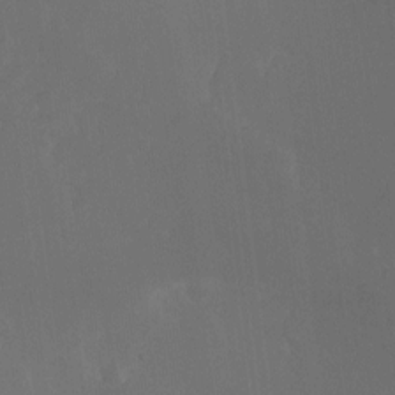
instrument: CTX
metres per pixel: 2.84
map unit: Hto
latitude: -7.2376
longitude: -35.6127
